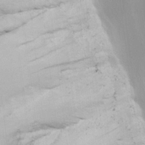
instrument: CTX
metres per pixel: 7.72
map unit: lHvf
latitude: 22.8380
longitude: 141.3132
